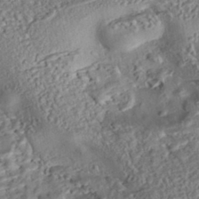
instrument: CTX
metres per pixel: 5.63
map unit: eHh
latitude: -43.3320
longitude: 121.2943
